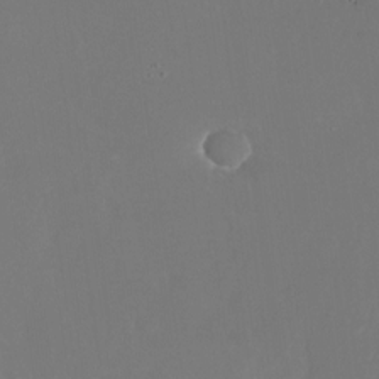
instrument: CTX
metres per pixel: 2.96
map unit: Nhu
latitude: -25.8233
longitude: -72.2712
